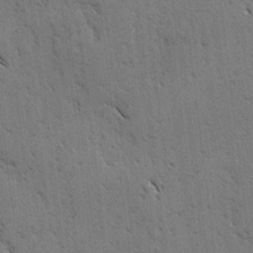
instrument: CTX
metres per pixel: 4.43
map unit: lAvf
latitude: -4.3873
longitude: -113.0458
